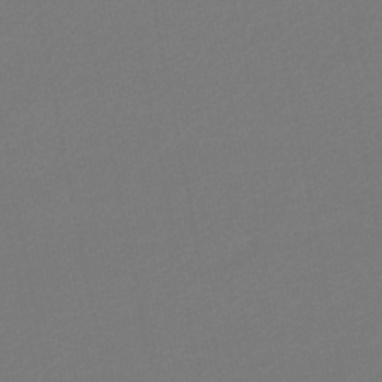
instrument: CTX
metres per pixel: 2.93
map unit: lHb
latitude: -46.5196
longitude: 67.3887
